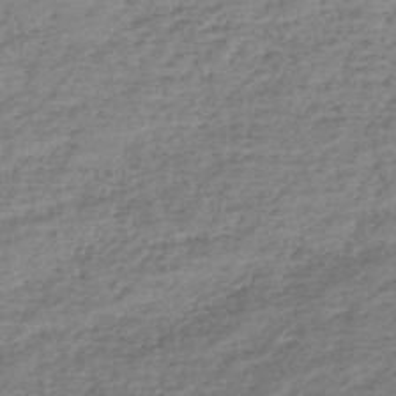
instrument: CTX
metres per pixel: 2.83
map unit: lHb
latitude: -44.0094
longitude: 70.5007
